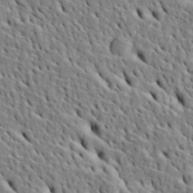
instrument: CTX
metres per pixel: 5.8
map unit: Htu
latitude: -4.9163
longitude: 153.2942
